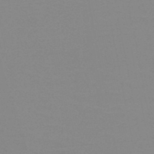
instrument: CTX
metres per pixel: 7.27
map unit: HNb
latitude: -48.8219
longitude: -49.4426
